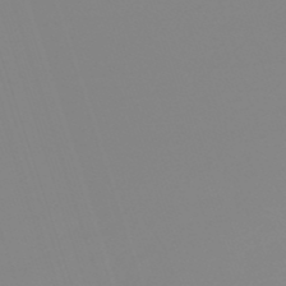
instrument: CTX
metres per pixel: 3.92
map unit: lHb
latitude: -49.2187
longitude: 81.4833
